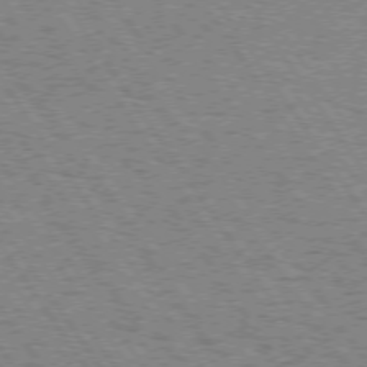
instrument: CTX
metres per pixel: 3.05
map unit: Hpe
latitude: 73.3860
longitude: -134.4979
